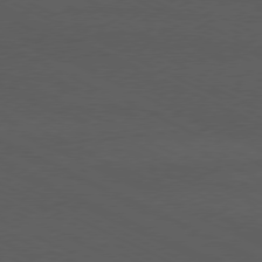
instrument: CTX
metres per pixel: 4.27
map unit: Ap
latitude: -77.4076
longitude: -74.1200
